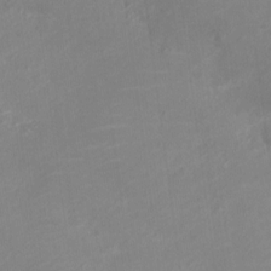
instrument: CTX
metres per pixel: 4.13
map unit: Nve
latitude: -18.6896
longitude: 106.5007
